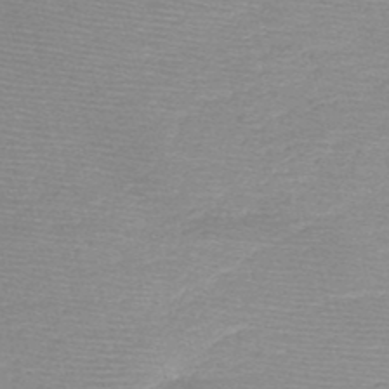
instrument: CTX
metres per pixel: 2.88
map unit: HNb
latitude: -49.1242
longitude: -41.8772
